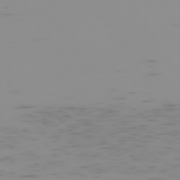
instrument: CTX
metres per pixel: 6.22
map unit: Hpe
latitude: -74.0661
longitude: 7.2376
